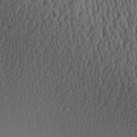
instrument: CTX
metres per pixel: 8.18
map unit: Aa
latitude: 27.7639
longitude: -138.1956
